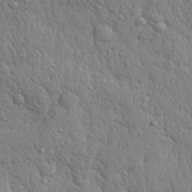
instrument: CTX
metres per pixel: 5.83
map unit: eHh
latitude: 28.3845
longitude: -75.5182
